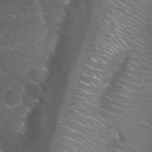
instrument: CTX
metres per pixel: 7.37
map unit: Nhu
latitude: 27.5371
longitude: -60.7435
